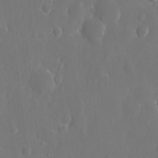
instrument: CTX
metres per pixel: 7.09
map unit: eHh
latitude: 10.9136
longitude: -71.1403
